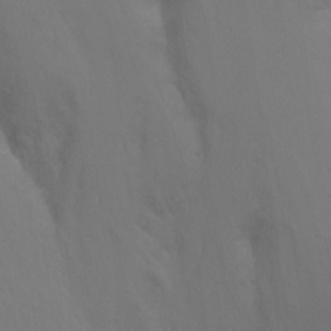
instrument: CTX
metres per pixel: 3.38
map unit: Hto
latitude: -10.4440
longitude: -37.5371
